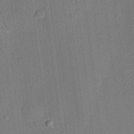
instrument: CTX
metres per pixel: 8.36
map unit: lHvf
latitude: 20.6302
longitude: 141.6911
